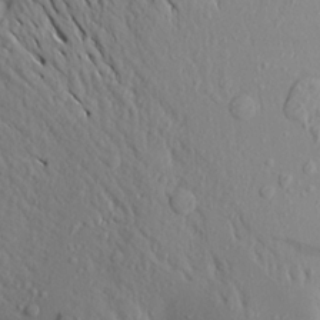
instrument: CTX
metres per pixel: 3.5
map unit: Aa
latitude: 19.1781
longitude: -148.3656
